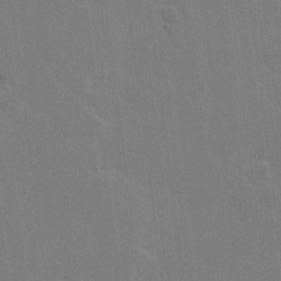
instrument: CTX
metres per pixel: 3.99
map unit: eHh
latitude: 6.6301
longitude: -65.9339
